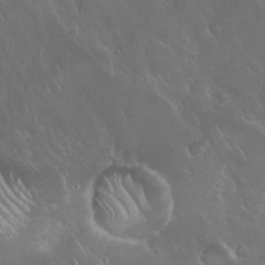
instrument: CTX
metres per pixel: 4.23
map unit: Hto
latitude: 19.7638
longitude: -57.9339
